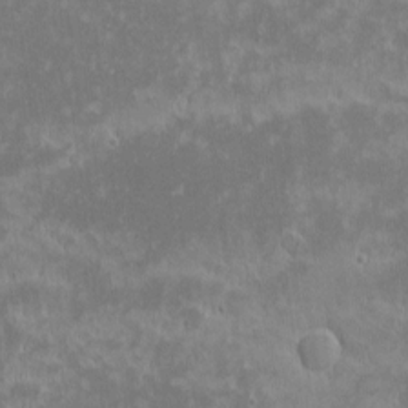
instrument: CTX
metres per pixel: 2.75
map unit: eHh
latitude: -1.2187
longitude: -85.1214
